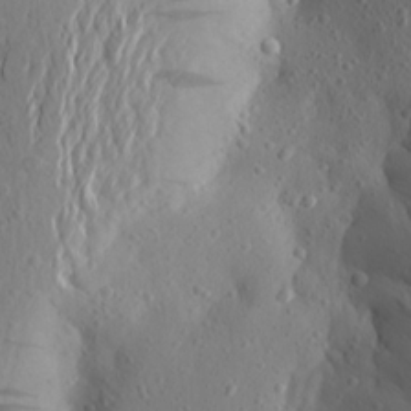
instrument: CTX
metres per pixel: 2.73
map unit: Aa
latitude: 23.6316
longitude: -145.0080
